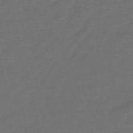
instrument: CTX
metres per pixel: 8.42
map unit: eHb
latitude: -47.6155
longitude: 86.8786
